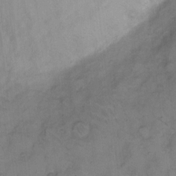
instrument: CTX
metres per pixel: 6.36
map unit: eHh
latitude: 8.4790
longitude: -62.6491
